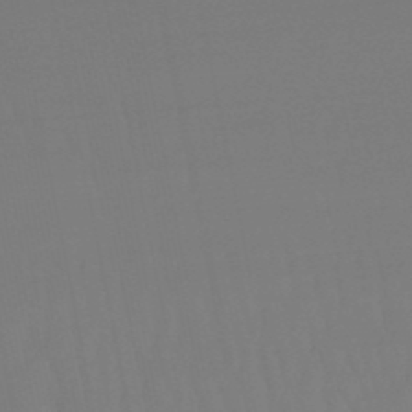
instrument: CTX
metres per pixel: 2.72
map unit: lHb
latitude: -49.3321
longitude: 78.8030
